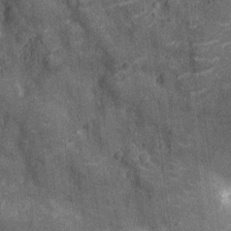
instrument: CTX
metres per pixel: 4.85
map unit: Ht
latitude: -12.2173
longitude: -21.3104
